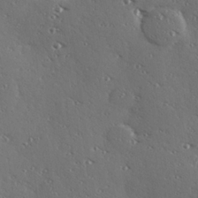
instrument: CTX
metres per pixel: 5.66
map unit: Hve
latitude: 27.2159
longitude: -92.5923
